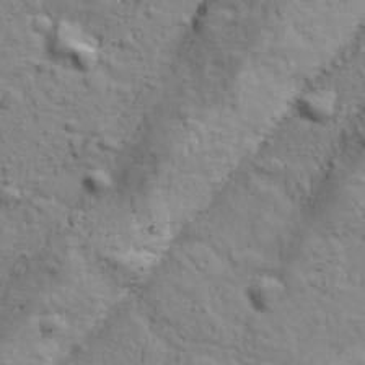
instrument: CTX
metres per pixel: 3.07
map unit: Ave
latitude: 18.1200
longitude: -132.8569
